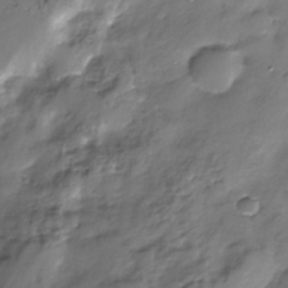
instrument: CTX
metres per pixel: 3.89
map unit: Nhe
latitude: -31.8989
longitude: -92.8002
